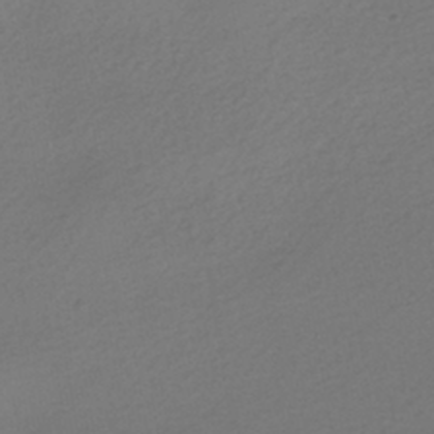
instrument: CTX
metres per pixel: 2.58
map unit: HNhu
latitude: -40.2739
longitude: 95.6721
